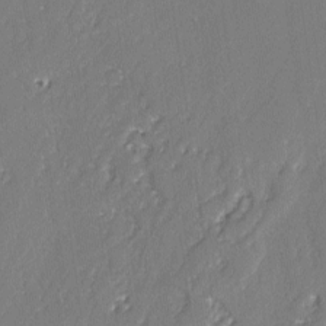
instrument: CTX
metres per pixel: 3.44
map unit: lAvf
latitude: -2.8407
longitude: -107.4615
